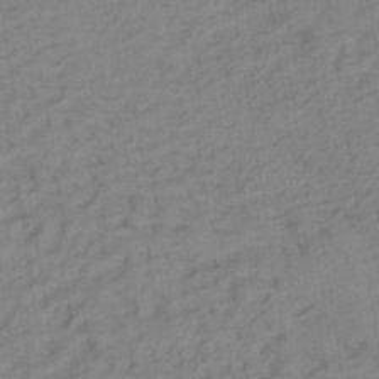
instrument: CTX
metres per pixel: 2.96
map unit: HNhu
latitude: -42.6140
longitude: 101.9745
